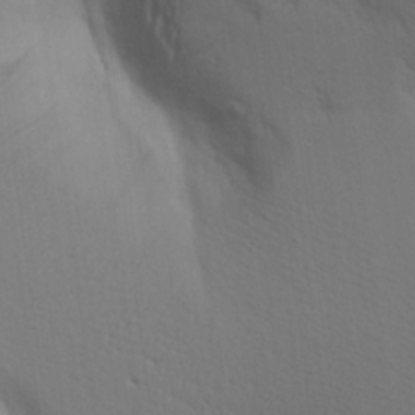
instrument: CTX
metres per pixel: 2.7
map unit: Aa
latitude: 19.7071
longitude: -144.0255
